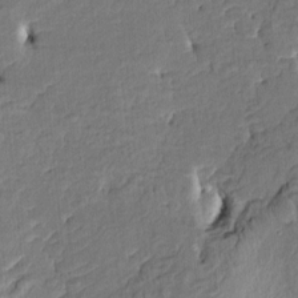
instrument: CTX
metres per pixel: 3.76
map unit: HNhu
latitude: 3.4048
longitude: -7.7827
